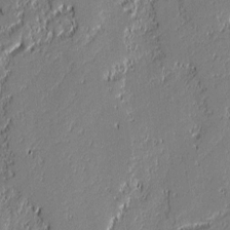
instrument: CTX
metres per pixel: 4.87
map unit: lAvf
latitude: 0.0255
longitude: -108.5167
